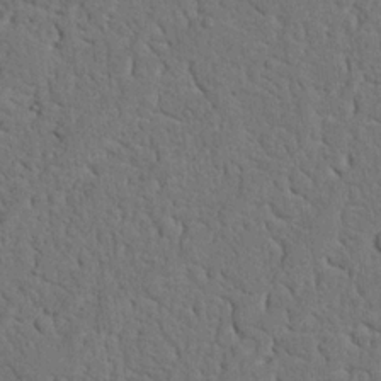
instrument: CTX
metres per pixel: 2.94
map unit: Nhu
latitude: 21.2348
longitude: -76.9136
